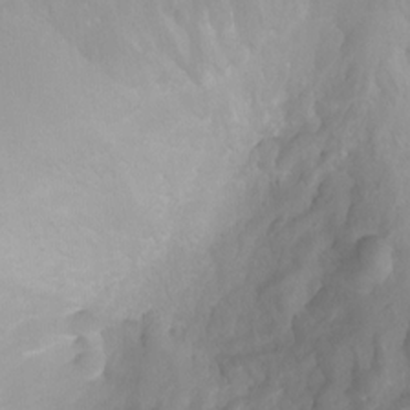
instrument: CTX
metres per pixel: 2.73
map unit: Ht
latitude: -1.0487
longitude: -18.8758
